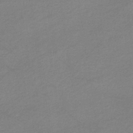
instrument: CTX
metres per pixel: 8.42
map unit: eHb
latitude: -36.9541
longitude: 75.7478
